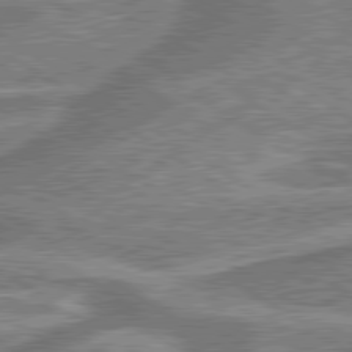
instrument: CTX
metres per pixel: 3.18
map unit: lApd
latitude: 79.8584
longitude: 174.8407
